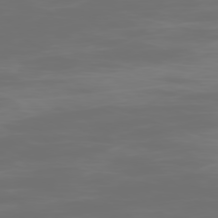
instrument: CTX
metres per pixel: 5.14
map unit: Ap
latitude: -78.8597
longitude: -70.2522
